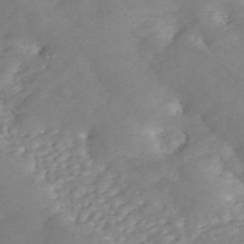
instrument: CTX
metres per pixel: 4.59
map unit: ANa
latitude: 45.6505
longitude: 22.9731
